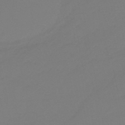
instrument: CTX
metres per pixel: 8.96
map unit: eHb
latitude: -46.8786
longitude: 86.2551
